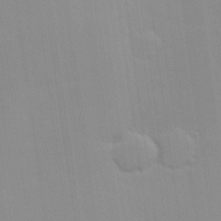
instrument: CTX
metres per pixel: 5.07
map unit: eHh
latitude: 24.3278
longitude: -91.1592
